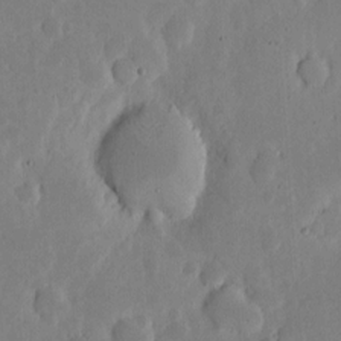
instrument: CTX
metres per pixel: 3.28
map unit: eHh
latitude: 5.9150
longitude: -70.5546
